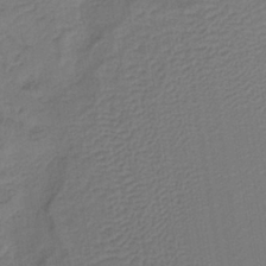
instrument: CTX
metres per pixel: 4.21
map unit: lHb
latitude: -38.2551
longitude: 56.2928
